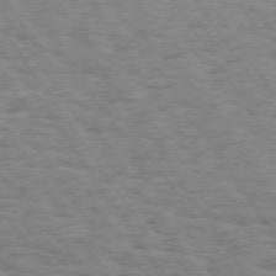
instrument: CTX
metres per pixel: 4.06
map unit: Hpe
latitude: 74.0444
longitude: -138.8758
